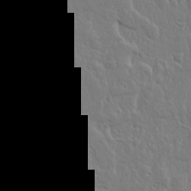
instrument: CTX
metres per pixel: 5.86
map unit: lHvf
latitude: 17.4426
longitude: -117.0647
